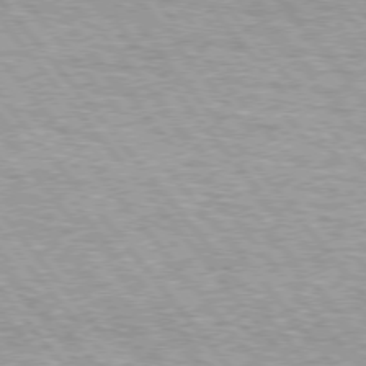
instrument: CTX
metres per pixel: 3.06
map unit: lApd
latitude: 75.0081
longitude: -76.9702
